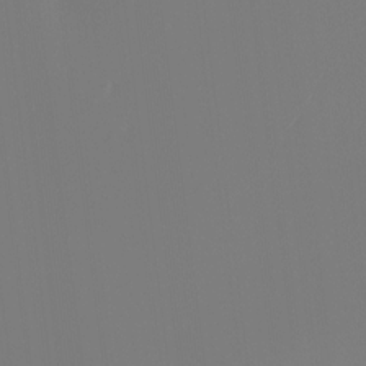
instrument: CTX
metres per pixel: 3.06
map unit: Hto
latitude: -8.6707
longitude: -46.1956
